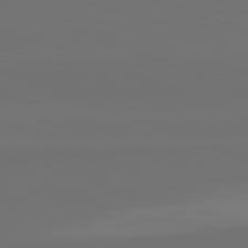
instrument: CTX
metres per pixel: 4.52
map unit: lApd
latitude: 82.4601
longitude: 154.5952
